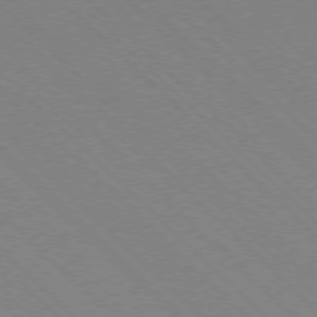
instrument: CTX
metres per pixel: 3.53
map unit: Ap
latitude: -77.4265
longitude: -66.4034
